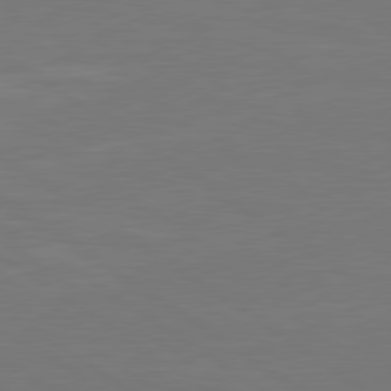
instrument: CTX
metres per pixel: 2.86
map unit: lApd
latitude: 79.8395
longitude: 163.2187
